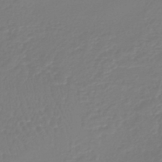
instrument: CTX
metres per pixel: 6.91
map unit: lHb
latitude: -41.4832
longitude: 67.5588
